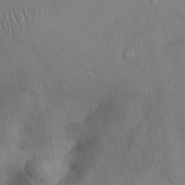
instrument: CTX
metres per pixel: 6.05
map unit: Nhu
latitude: 28.1200
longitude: -69.8583
